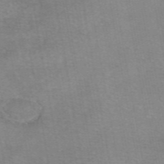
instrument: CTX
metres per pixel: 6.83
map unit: eAb
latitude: 48.8569
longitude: 105.4643
